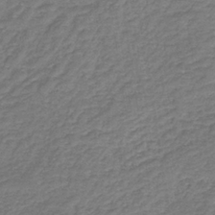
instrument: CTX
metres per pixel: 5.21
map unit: HNb
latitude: -36.0283
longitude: 51.0297
